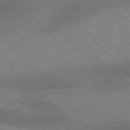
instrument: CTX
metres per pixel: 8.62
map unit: lApd
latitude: 76.7813
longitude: -59.3671
